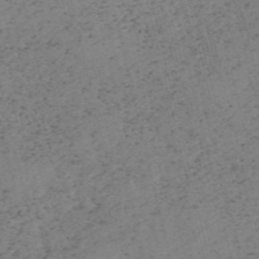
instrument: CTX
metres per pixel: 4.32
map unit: HNb
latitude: -55.2565
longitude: -47.9150
